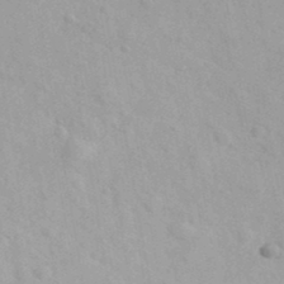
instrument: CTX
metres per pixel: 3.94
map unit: Ave
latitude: 39.9150
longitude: -107.1970
